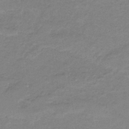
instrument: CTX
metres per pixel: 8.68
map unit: HNb
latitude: -36.8974
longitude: 54.1039
